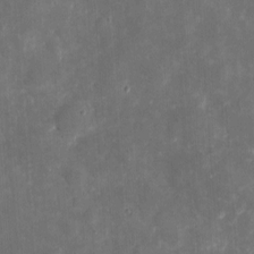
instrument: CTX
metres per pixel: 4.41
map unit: eHh
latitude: 4.9892
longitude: -70.5735
